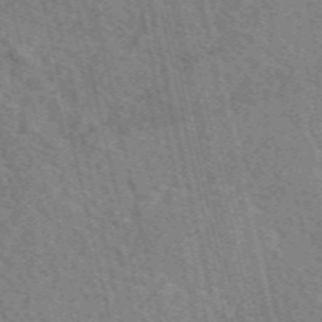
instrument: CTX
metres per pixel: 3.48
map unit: eAb
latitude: 51.3292
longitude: 113.5966
